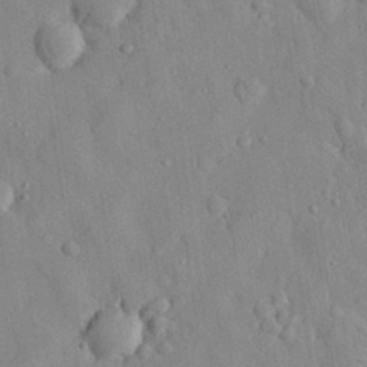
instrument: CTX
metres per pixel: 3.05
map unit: eHh
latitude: 29.1214
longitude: -77.3859
